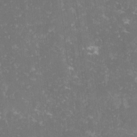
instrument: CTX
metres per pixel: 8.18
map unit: lHvf
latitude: -13.4077
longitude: -98.8946
